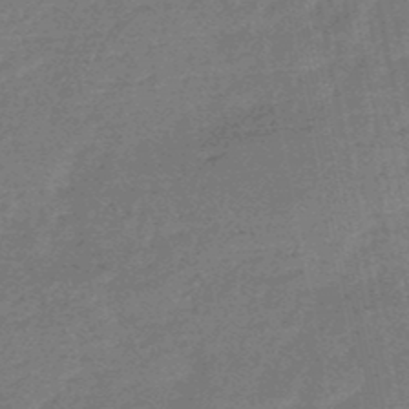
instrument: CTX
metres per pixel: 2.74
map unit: HNb
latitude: -48.7275
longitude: -39.1025
